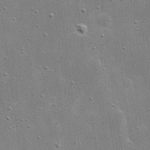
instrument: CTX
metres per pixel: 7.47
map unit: eHh
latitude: 21.5371
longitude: -66.9324
